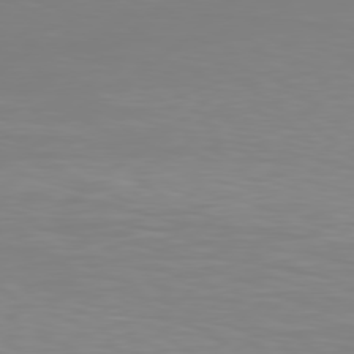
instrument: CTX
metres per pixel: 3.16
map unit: Hpe
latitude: 78.5735
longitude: -122.0255
